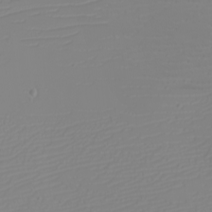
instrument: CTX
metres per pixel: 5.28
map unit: eHh
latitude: -6.1417
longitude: -84.4601
